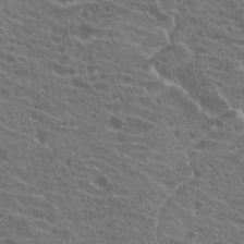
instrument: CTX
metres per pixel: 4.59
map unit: Hto
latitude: 22.2900
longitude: -39.9339
